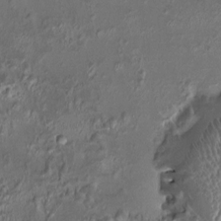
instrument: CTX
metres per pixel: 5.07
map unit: HNhu
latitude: 5.0080
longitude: 9.3132
